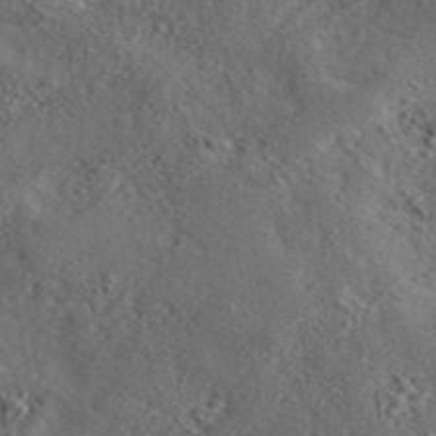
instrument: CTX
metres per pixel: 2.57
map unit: eAb
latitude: 43.3293
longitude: 115.2376
